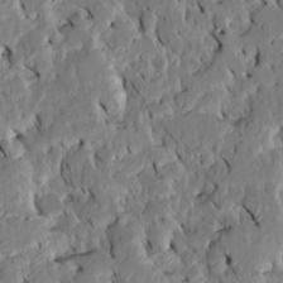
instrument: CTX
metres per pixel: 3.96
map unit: Htu
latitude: -7.5399
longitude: 145.3510
